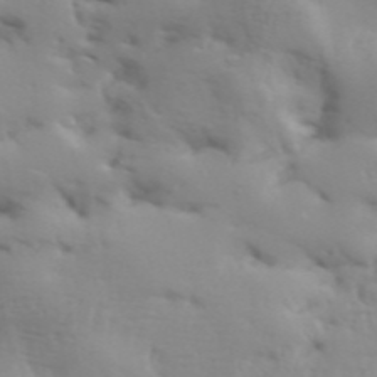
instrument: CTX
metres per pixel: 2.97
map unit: Aa
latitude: 33.4804
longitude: -143.9339
